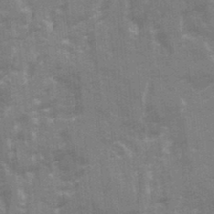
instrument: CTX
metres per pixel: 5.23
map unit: Ave
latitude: 21.5182
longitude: -133.6127
